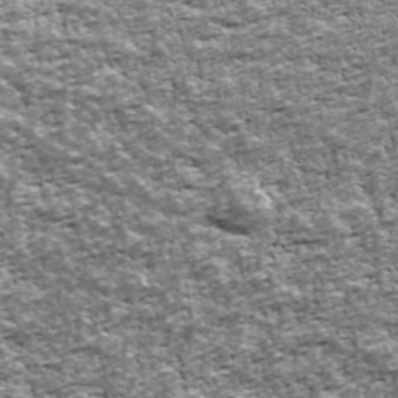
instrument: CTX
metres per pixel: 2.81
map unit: Ave
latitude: 42.6113
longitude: -111.8395
